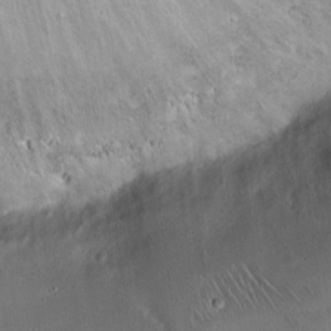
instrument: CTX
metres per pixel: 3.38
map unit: Hto
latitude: 16.8002
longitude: -59.1970
